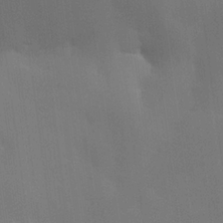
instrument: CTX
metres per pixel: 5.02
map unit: lHvf
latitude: 22.3278
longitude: 146.1039
